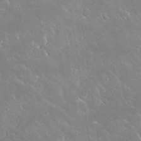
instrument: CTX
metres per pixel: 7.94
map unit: Nhu
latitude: 31.2537
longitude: -57.0269
